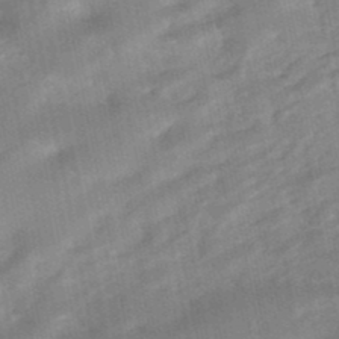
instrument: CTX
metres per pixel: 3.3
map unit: eHb
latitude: -47.8044
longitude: 88.7085
